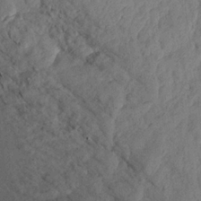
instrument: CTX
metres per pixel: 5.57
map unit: Aa
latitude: 19.1592
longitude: -146.1389
